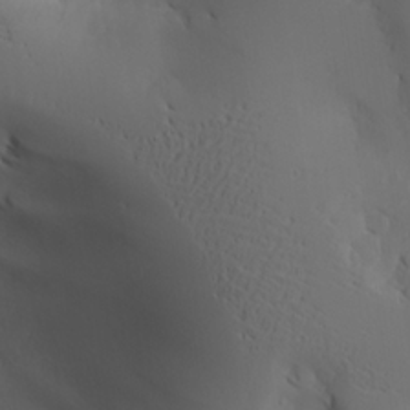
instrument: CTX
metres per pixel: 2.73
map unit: Aa
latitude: 24.4601
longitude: -126.9325
